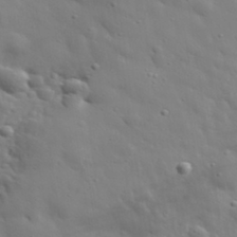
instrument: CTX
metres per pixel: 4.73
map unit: lHvf
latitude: 34.2144
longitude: -82.1199
